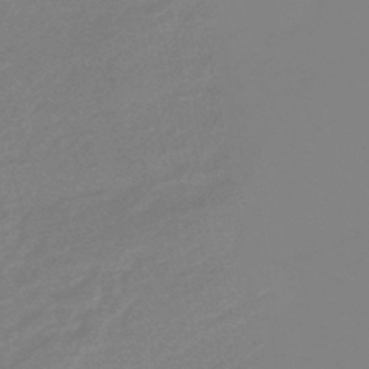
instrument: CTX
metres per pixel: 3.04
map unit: HNhu
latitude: -44.9542
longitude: 90.2173
